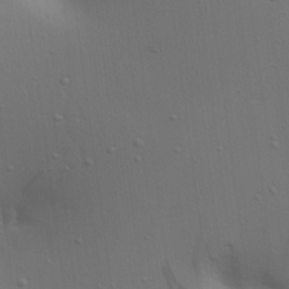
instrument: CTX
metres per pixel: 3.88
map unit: Aa
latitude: 21.0081
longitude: -143.1214
